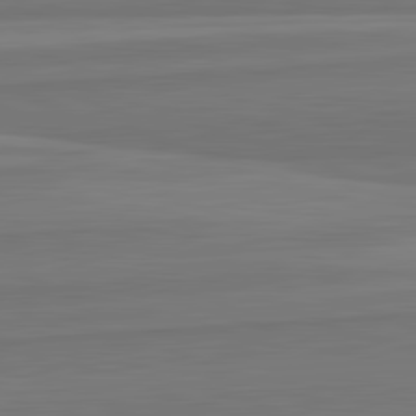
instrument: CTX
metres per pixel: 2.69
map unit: lApd
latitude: 82.4790
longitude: 168.3873
